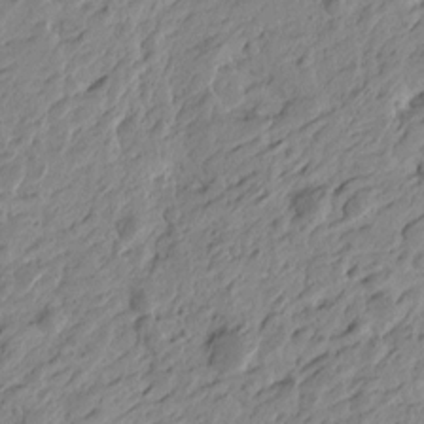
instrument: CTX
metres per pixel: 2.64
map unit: Htu
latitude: -4.6518
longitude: -179.6505
